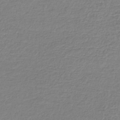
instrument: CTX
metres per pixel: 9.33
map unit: HNb
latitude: -35.0864
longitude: 52.1227
